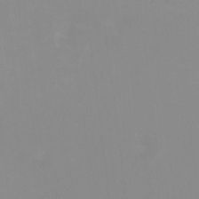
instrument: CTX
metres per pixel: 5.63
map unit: HNhu
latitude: -0.7464
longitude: -5.2348
